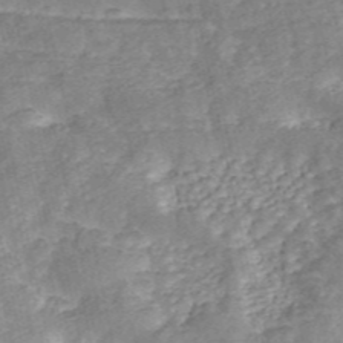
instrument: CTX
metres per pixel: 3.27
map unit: ANa
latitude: 45.9717
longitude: 25.3887
